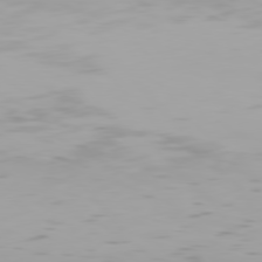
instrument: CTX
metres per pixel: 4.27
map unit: Hpe
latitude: 77.4615
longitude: -165.8205
